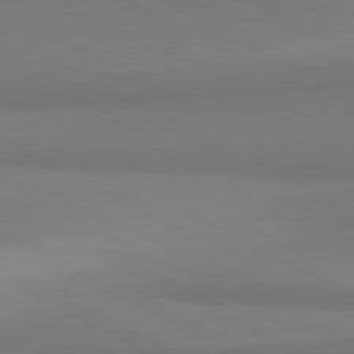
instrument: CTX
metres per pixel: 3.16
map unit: lApd
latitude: 81.2159
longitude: 158.2928
